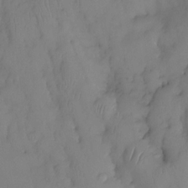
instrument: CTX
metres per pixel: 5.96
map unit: eHh
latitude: -23.3699
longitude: 15.6722
